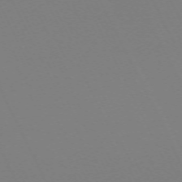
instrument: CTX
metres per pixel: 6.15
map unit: Hpe
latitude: -70.3117
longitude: 16.8975
